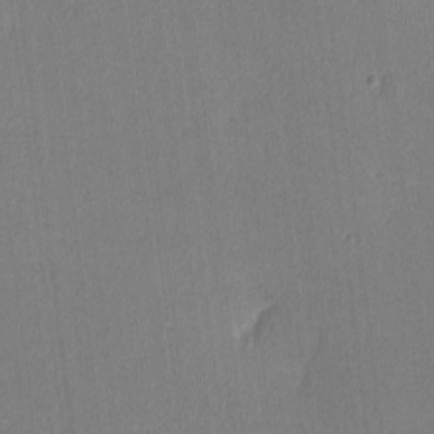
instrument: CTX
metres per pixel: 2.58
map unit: lHvf
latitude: -12.6708
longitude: -100.5546
